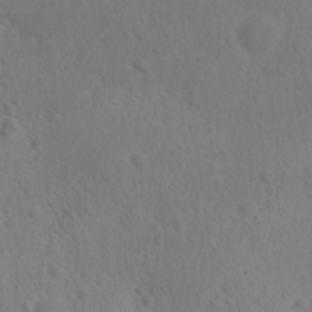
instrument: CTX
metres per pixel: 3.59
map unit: Ave
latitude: -8.5763
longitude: -121.5182
